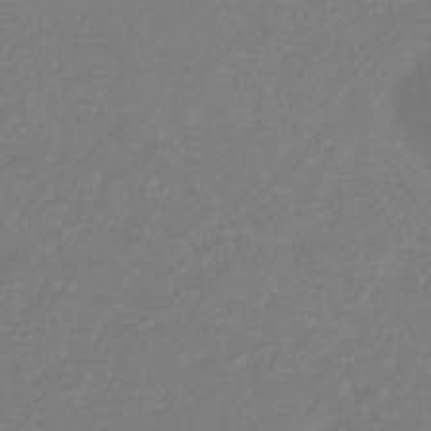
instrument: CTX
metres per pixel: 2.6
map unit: eHb
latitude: -31.3509
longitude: 68.1038
